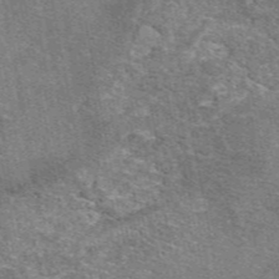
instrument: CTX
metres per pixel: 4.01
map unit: eAb
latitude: 48.5924
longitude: 114.7652
